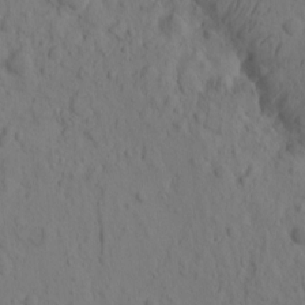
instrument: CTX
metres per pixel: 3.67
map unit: eHh
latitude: -1.2187
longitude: 16.1795
